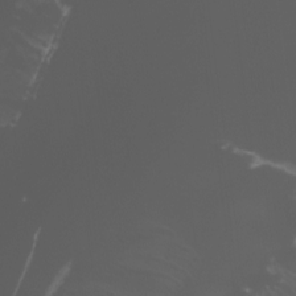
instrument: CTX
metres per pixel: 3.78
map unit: Nhu
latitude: -11.5210
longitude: -74.9136
